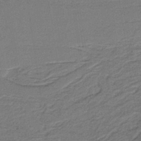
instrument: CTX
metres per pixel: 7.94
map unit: lHb
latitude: -37.8044
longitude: 57.1809
